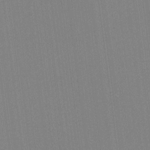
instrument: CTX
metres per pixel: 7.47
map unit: lHvf
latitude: -11.7100
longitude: -104.3845
